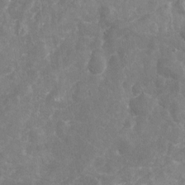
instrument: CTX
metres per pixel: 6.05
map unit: Nhu
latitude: -17.6722
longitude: -57.2348
